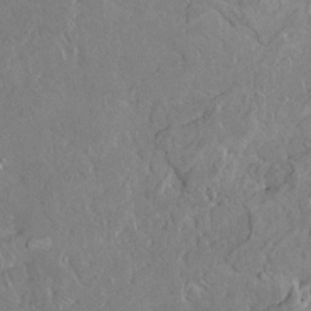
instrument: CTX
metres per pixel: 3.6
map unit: HNhu
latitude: 4.7057
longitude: 3.7288
